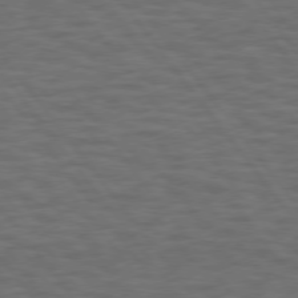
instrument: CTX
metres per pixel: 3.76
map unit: Hpe
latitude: 75.1781
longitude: -136.6491
